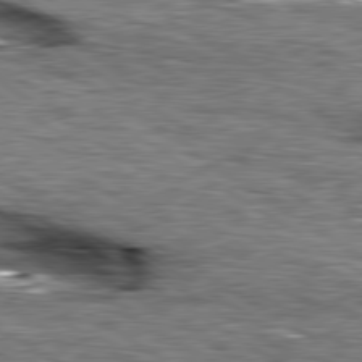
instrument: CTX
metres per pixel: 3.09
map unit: lApd
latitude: 79.8017
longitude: -49.7261
